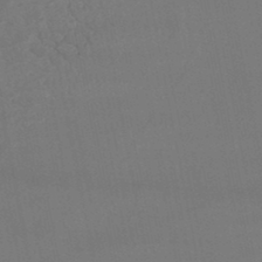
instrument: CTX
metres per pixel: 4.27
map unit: lHb
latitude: -46.5196
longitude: 75.5777
